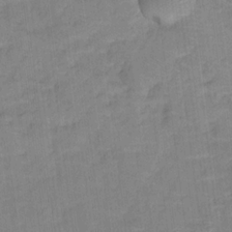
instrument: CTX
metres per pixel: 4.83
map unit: Hto
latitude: 15.0081
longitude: -39.7827
